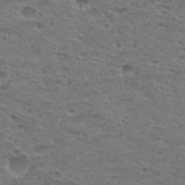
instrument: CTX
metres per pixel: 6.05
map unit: Hto
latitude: 30.2145
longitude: -48.2711
